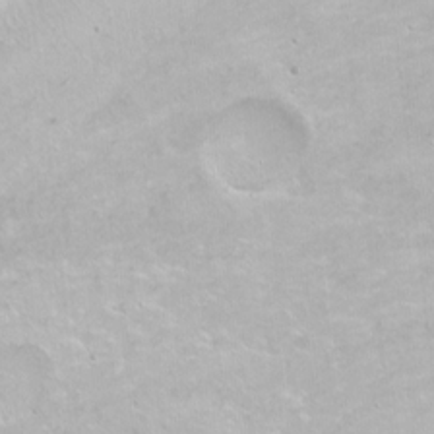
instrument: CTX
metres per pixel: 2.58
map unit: Nhu
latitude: -7.4454
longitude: -46.1200
